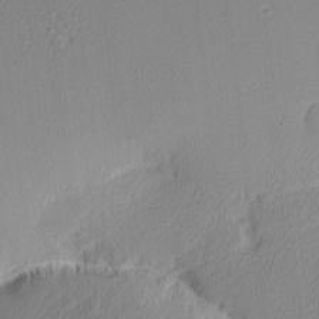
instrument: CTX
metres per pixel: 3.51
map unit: Nhu
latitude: 0.6490
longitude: -78.6491
